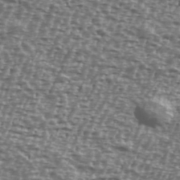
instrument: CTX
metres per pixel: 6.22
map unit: Ave
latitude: 40.4412
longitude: -111.9150
